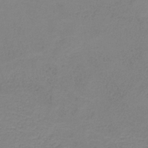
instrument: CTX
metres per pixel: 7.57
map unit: HNb
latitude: -34.0850
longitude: 53.8989
